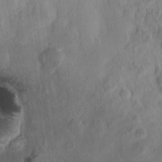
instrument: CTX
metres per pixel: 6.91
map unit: eHh
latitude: -0.2929
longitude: 14.9542
